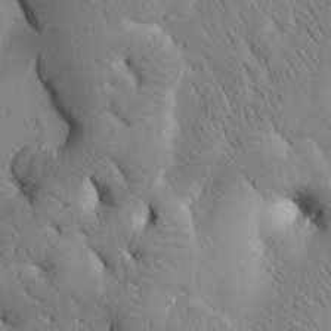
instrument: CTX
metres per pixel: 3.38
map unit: Htu
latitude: 1.0080
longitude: 175.0486
